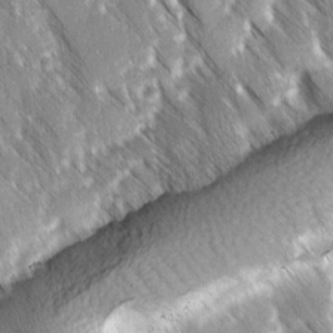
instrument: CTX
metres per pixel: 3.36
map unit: Ave
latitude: 8.6113
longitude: -104.7436
